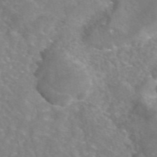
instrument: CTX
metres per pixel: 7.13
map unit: eAb
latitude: 45.3859
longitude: 107.7667
